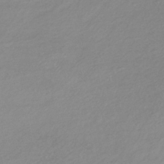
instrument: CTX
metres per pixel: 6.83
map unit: lHb
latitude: -36.7085
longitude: 72.0850
